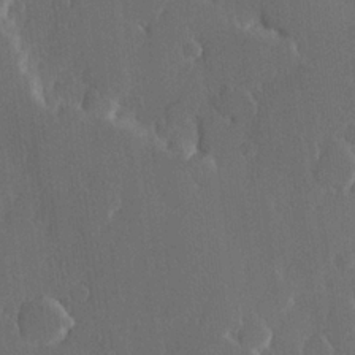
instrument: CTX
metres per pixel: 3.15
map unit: Hve
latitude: 22.7246
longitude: 146.8975
